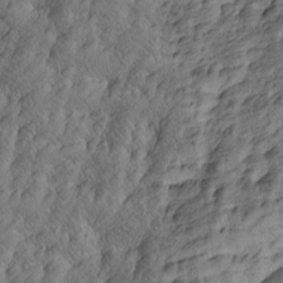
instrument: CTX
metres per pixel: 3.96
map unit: Htu
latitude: -4.9352
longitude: -176.5357
